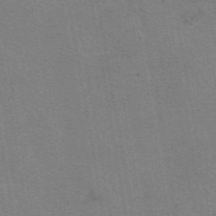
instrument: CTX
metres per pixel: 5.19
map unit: eAb
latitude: 50.1577
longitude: 105.6155
